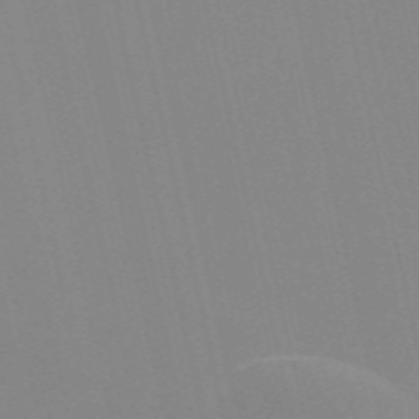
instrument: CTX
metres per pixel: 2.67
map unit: Nve
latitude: -57.7855
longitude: 60.6330
